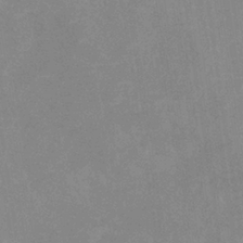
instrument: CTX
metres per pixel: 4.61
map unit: eHb
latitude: -36.0283
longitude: 73.3509
